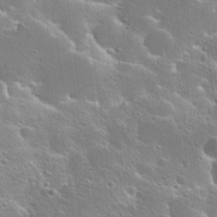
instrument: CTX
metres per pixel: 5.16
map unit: Hto
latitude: 25.3103
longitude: -44.9513
